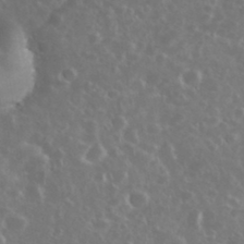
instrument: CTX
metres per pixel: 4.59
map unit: eHh
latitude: 34.2900
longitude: -61.0836
